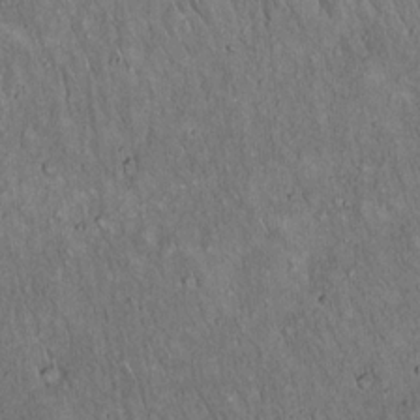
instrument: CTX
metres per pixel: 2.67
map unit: Hto
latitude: 15.7450
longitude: -58.7624
